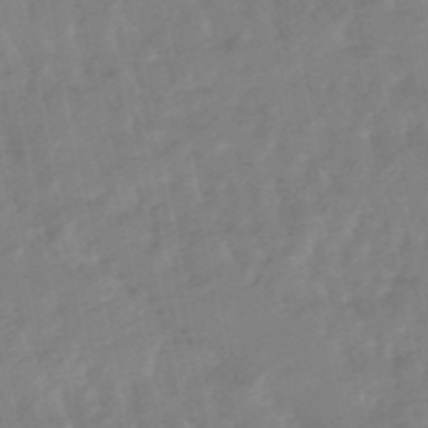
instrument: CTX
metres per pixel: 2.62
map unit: lHb
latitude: -48.8597
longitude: 79.4643
